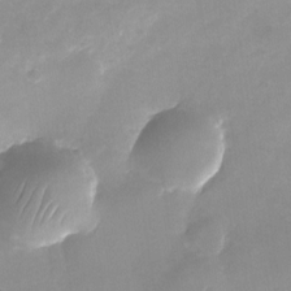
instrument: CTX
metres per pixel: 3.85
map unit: Nhu
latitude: -24.3873
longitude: -70.1578
